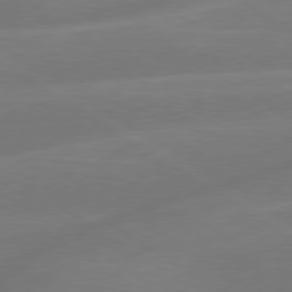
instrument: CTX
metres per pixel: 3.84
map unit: lApd
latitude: 79.5749
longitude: -143.3671
